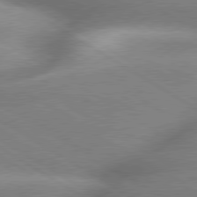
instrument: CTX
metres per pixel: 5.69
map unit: lApd
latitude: 79.8206
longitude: -144.3089
